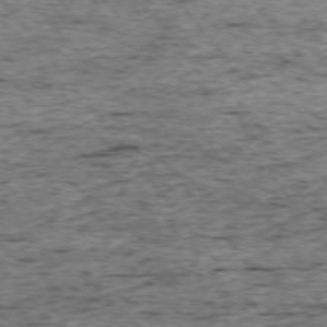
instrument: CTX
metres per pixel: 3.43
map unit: Ap
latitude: -75.0298
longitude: -87.0458
